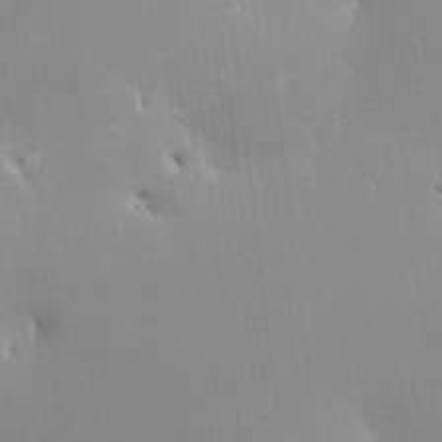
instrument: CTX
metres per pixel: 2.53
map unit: HNhu
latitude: 3.9528
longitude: 5.1431
